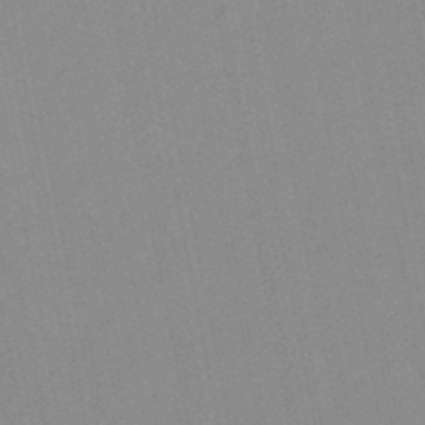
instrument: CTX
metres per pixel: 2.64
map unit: lHb
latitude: -48.9920
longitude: 72.0094
